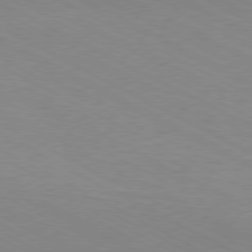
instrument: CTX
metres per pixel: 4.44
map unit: Hpe
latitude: -80.7841
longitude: 14.1984
